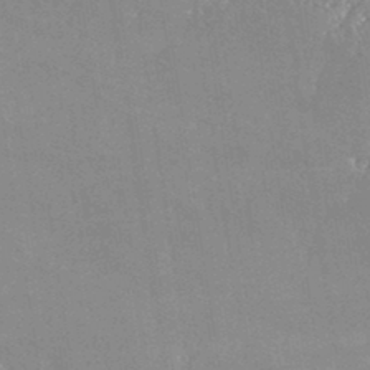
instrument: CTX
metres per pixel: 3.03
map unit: eHh
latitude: 34.3467
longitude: -132.6868
